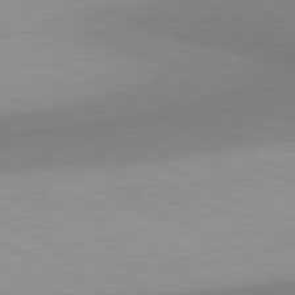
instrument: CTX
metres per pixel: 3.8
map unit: lApd
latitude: 80.9136
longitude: 157.6155
